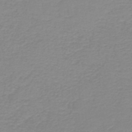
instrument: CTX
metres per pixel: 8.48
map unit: HNb
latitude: -44.7274
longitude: 53.2753
